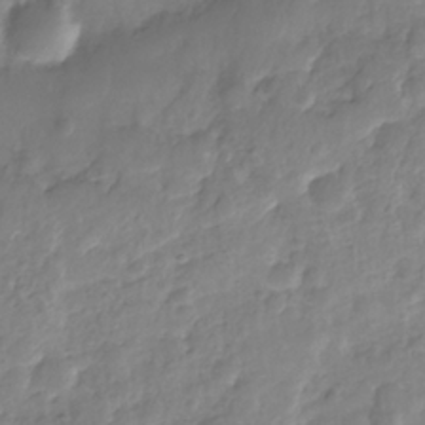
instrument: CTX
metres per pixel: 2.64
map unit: Nhe
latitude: -36.0283
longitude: -178.8191
